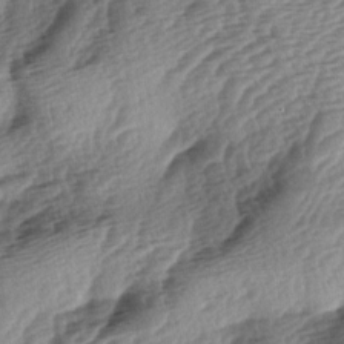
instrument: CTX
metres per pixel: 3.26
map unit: lAa
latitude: -3.8233
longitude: -126.8947
